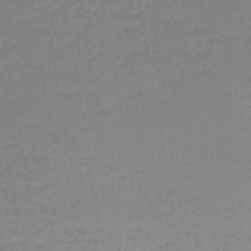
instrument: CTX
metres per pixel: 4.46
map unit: lHb
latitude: -41.8989
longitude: 59.4832
